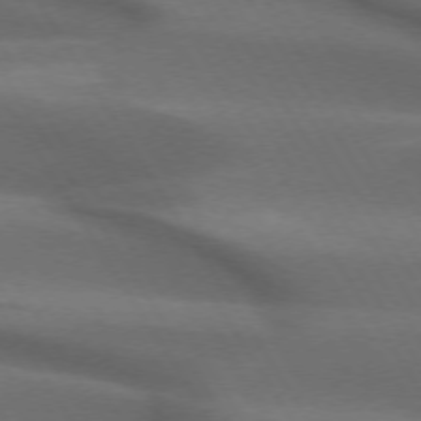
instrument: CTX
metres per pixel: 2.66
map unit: lApd
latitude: 73.0270
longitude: -52.2334
